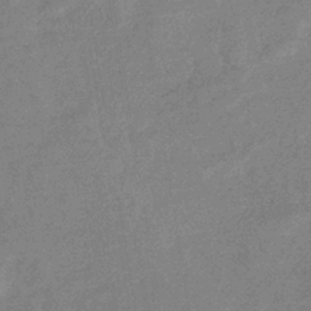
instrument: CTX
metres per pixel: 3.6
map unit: eHb
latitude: -37.5588
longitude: 77.1998
